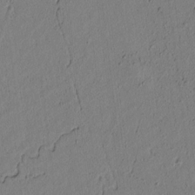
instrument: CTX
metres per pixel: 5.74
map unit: lAvf
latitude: 5.1781
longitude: 166.3495
